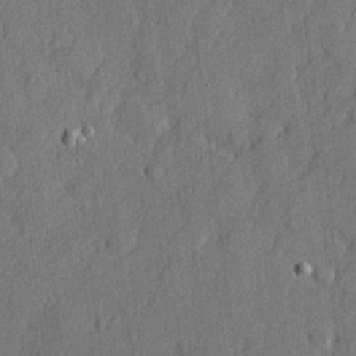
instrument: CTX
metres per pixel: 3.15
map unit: lHvf
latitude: 22.4412
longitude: 142.9730
